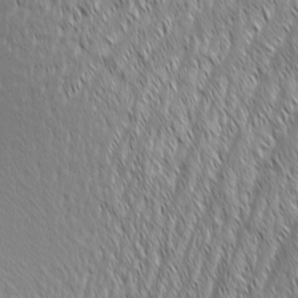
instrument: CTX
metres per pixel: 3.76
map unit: Aa
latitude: 6.7057
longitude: -129.9150
